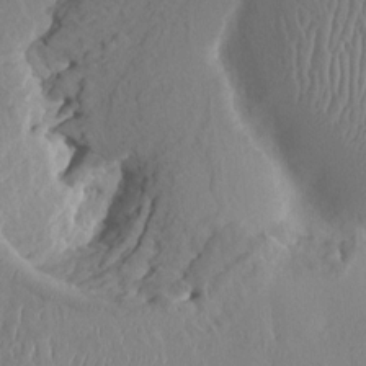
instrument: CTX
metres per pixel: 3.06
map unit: HNhu
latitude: 5.2726
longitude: -6.8002
